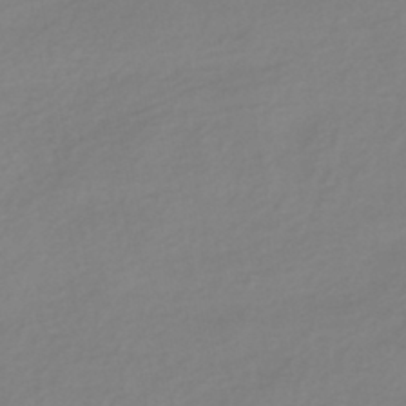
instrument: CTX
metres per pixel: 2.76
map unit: HNhu
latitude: -42.9541
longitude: 96.4818
